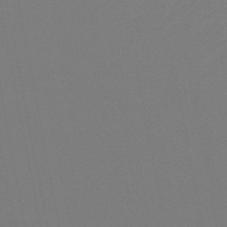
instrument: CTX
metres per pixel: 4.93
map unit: lHb
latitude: -47.4454
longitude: 68.9352
